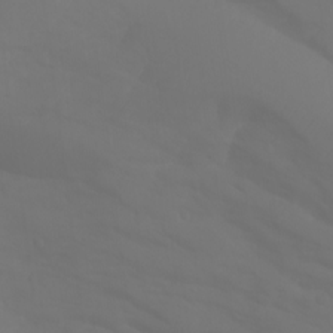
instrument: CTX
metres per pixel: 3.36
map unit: Aa
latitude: -11.1998
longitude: -68.3278
